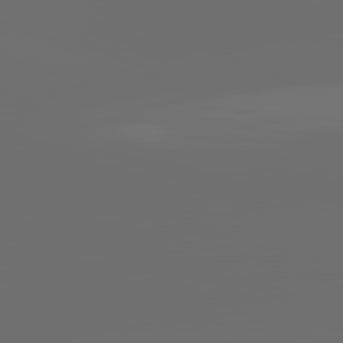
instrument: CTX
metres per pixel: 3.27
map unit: lApd
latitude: 81.9150
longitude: -165.0458
